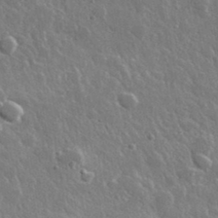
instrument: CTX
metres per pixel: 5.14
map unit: lHvf
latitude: 36.1200
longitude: -88.9892
